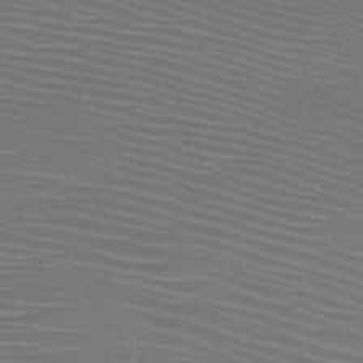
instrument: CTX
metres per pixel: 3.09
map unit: HNb
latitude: -47.7099
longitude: -42.3656
